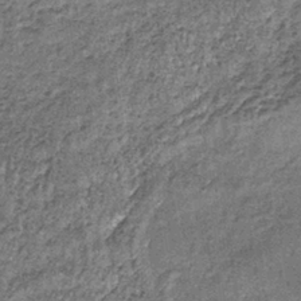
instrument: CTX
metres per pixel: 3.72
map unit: lHb
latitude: -38.3117
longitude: 65.3132
